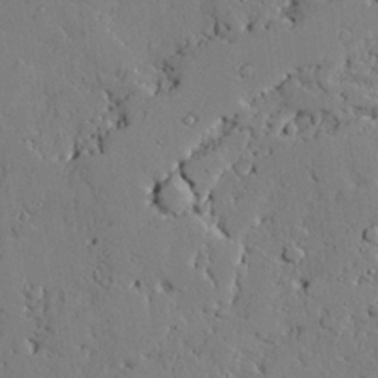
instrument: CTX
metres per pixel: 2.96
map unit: lAvf
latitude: 24.8569
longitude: -110.1011
